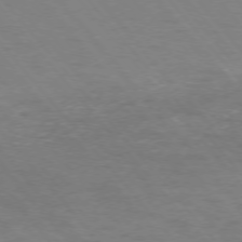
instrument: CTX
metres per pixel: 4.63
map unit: Ap
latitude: -75.9178
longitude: -66.8002
